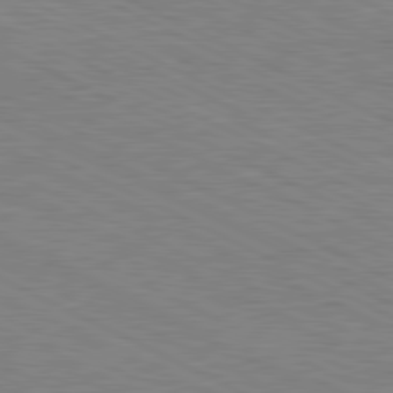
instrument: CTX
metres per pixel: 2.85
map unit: Ap
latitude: -81.9178
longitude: -72.3279
